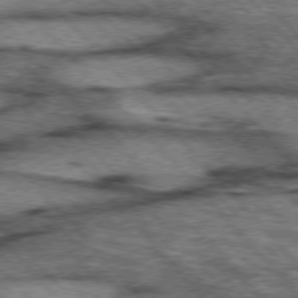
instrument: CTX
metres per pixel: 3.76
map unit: lApd
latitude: 75.9339
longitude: -50.1388
